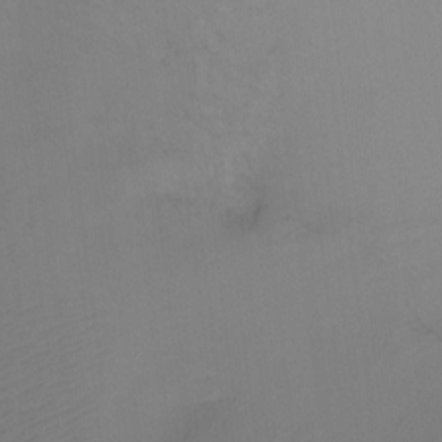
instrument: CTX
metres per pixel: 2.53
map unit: Ht
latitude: -6.6896
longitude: -34.5923
